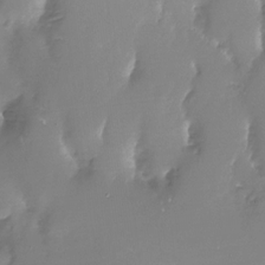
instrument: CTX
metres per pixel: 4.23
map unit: Nhu
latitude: -28.1039
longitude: -79.8206
